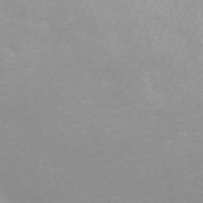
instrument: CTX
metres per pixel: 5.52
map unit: ANa
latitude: 45.2348
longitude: 29.0487
